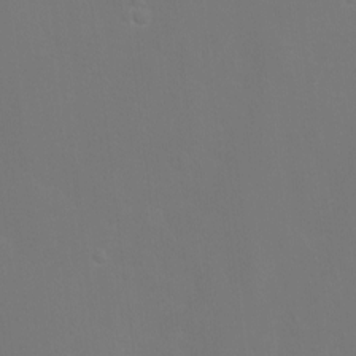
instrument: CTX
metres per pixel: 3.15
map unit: Ht
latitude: -5.8233
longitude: -28.9325
